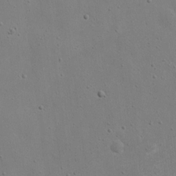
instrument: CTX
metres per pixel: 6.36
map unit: eHh
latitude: 18.2333
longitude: -71.2348
